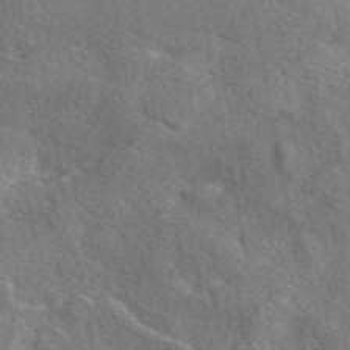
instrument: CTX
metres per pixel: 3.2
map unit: eAb
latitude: 49.7828
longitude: 111.7099
